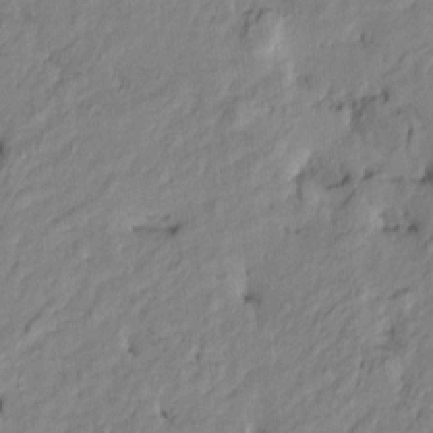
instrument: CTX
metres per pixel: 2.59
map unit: Htu
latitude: -9.5777
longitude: 177.0675
